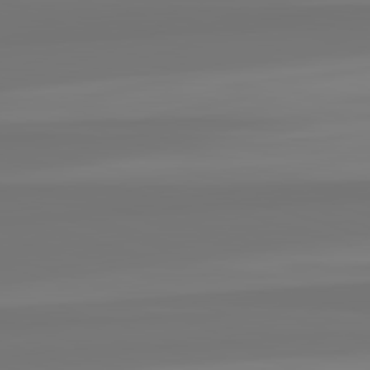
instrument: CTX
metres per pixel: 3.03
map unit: lApd
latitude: 82.4978
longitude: -179.0270
